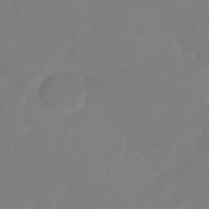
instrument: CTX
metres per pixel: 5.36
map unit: Ht
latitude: -14.8408
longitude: -56.2711
